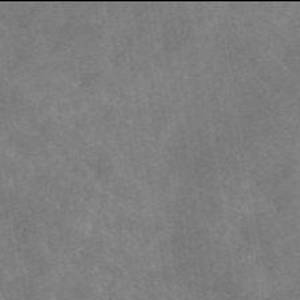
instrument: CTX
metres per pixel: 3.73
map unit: eAb
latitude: 45.9906
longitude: 126.3306
